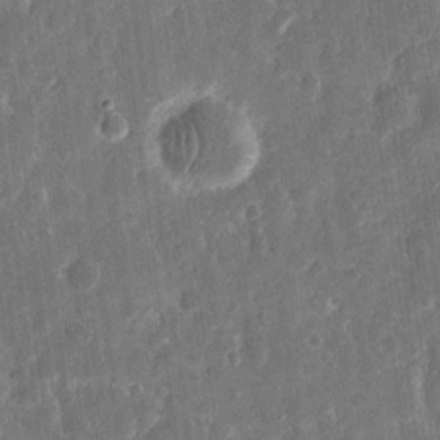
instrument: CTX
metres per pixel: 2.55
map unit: eHh
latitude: 11.5749
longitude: -72.8191
